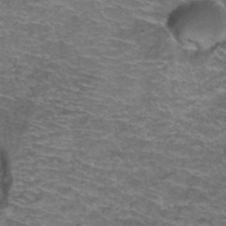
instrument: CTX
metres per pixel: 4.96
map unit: Hto
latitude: 38.2145
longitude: -42.8758
